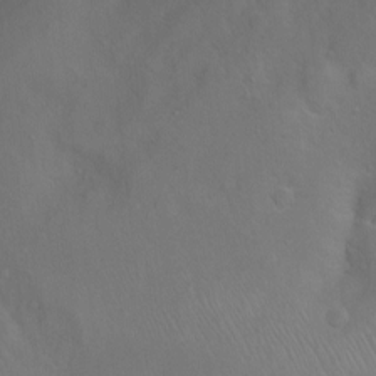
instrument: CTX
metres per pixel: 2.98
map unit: Ht
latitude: 1.9906
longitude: -36.1011
